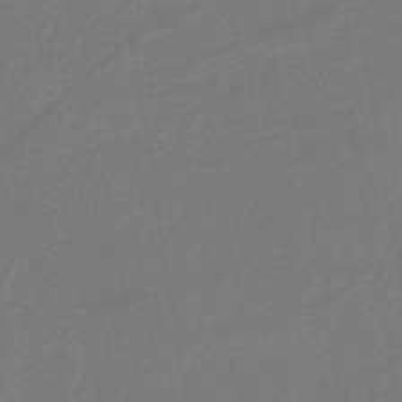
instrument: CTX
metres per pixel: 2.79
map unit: lHb
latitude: -42.4440
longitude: 64.5196
